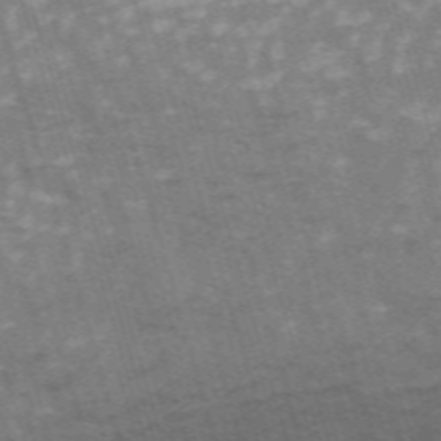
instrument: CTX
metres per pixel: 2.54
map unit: HNb
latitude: -53.9556
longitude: -42.5357
